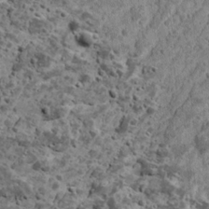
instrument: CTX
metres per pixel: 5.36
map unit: Ave
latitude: 17.7639
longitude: -134.4979
